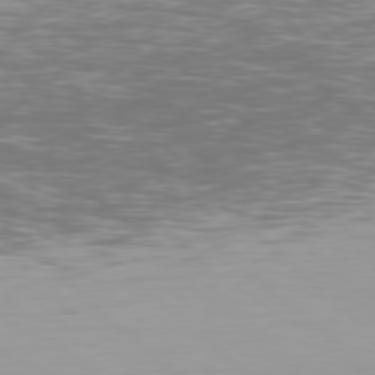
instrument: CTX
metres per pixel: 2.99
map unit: Hpe
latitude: 78.1011
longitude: -168.1200
